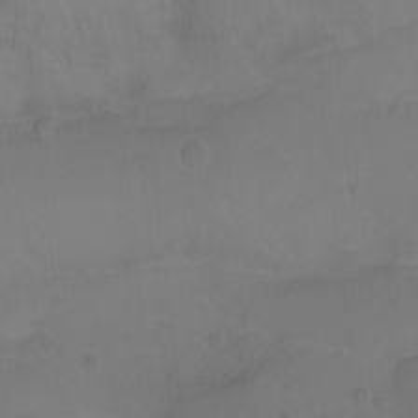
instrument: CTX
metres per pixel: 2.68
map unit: Hto
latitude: -10.5007
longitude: -37.6694
